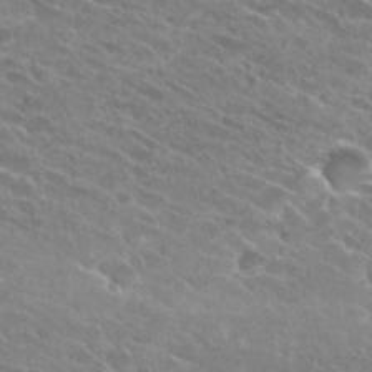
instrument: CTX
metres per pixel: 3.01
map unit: Hto
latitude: 26.2334
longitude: -41.8583
